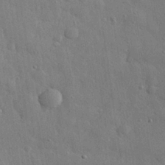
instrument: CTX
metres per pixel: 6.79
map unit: eHh
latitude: 28.5546
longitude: -74.9514
